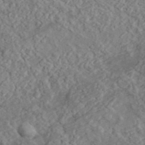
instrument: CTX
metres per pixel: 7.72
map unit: lHvf
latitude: 37.6883
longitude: -89.7450
